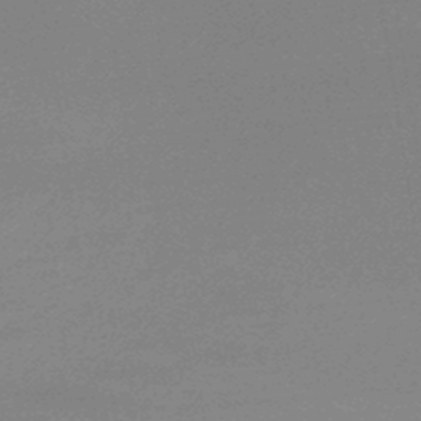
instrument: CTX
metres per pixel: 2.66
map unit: lHb
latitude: -45.7856
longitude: 58.8030
